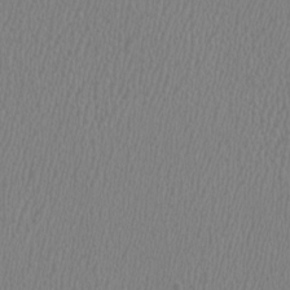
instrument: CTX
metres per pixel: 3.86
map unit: HNhu
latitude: 0.0822
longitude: -0.8191
